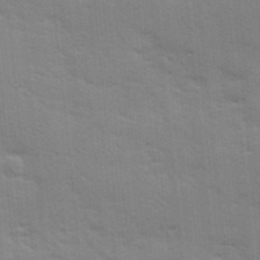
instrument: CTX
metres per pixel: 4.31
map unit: Ave
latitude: 11.4616
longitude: -102.2522
